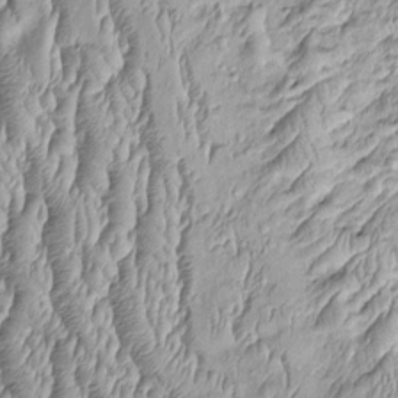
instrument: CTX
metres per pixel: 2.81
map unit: Htu
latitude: -4.7274
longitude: 157.5588
